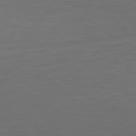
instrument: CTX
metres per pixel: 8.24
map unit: Hpe
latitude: 77.8205
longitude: -126.6302
